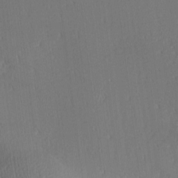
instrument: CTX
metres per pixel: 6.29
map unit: Ave
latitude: 2.5923
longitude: -114.8946
